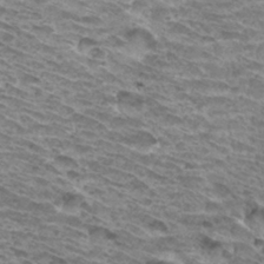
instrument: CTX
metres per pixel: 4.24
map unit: Hto
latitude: 33.3293
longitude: -40.3467
